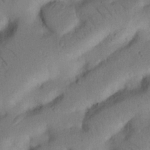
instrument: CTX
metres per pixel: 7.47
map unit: Nhu
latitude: 21.9339
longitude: -75.3104
